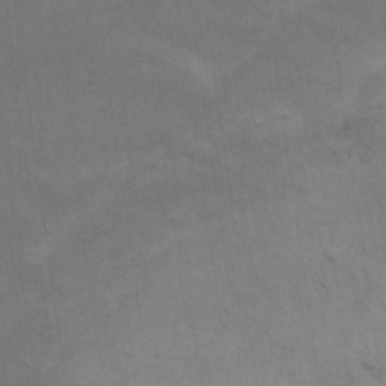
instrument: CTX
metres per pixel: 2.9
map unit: Nhu
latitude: 9.8961
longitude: -25.5371
